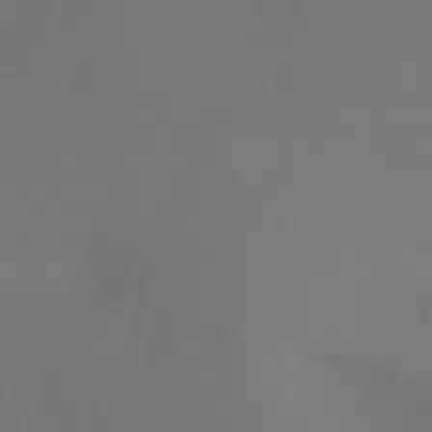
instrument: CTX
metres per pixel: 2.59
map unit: Ht
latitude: -6.5196
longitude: -27.2348
